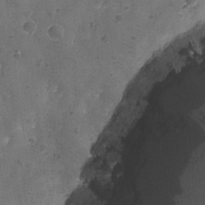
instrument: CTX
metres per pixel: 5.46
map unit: Ave
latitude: -7.9745
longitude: -119.6505
